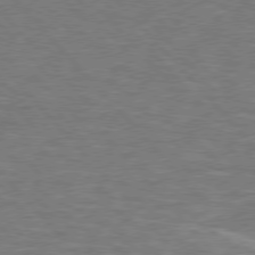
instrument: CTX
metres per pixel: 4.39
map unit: lApd
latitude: 76.3656
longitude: -63.7450
